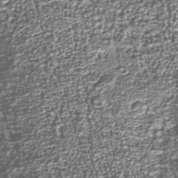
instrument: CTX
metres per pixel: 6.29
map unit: Nhu
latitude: -38.5385
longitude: -82.1388
